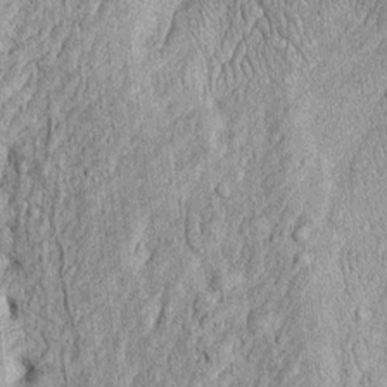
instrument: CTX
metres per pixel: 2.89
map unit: Htu
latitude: -5.1242
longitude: 157.1620
